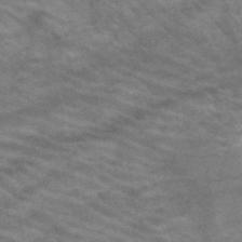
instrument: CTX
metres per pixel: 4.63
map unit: HNb
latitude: -52.6518
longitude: -43.2348
